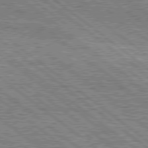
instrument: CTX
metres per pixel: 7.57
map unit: Hpe
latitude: 78.3656
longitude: -121.1781
